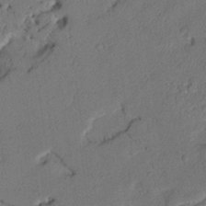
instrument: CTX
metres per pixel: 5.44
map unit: Nhu
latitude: 21.6316
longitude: -75.3293
